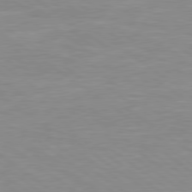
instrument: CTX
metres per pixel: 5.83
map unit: Hpe
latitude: 79.0837
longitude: -122.1389
